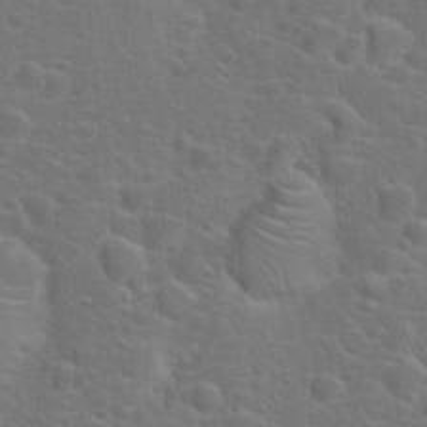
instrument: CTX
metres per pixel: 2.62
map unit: Hto
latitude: 18.2333
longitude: -41.9528
